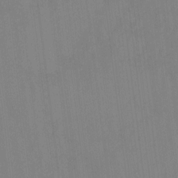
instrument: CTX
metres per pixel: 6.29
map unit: HNhu
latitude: -1.1054
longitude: -6.8191
